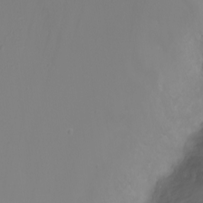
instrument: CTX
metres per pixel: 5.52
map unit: Nhu
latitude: -7.8233
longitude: -73.4616
